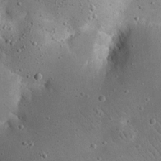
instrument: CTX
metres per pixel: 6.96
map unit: eHh
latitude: 23.3859
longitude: -67.3292
